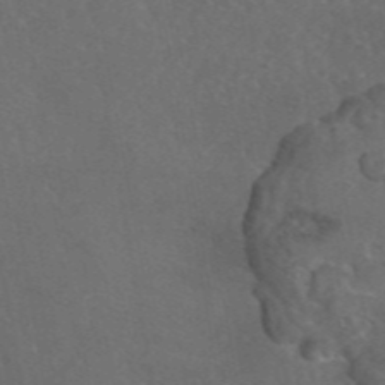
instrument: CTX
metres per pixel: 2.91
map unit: eAb
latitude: 46.4601
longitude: 114.4062
